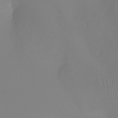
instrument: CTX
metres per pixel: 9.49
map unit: Nhu
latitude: -6.9730
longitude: -94.4034
